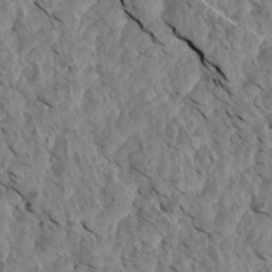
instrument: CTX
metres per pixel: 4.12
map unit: Aa
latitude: 14.8002
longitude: -142.2145
